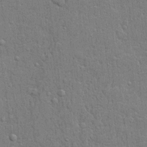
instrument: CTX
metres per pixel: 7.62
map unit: lHvf
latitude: 21.7072
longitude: 142.9163
